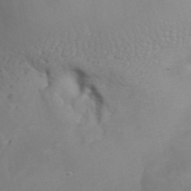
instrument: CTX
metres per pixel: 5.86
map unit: Nhu
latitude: 28.4223
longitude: -66.3845
